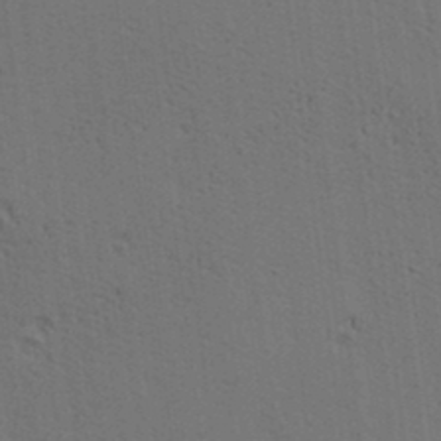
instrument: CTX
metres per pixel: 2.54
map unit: lAa
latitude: 12.6680
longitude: -108.3656
